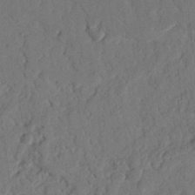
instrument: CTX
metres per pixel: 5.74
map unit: Nhu
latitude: 17.9528
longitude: -78.0255
